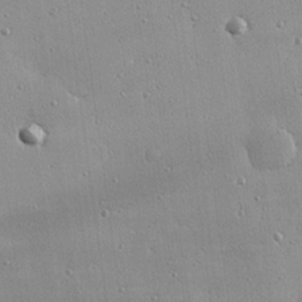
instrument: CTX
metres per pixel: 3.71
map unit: eHh
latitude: 24.5734
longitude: -89.1592
